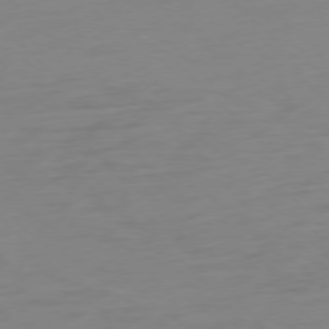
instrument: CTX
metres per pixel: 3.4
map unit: Ap
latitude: -77.3321
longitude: -78.8002
